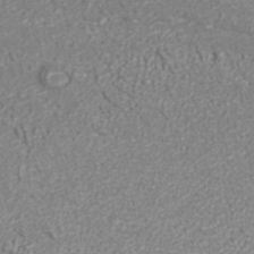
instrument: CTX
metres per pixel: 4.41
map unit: ANa
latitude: 41.2536
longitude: 27.9178
